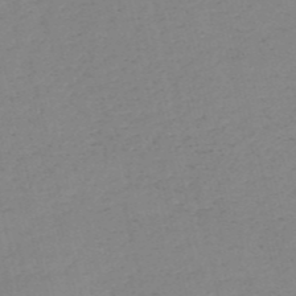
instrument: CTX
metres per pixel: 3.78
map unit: HNb
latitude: -53.9745
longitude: -38.8569
